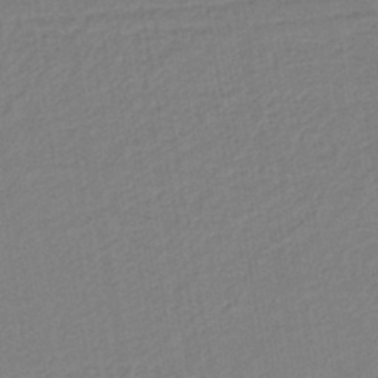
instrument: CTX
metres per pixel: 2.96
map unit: lHb
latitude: -41.8611
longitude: 51.7100
